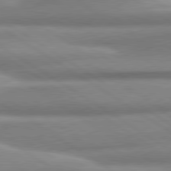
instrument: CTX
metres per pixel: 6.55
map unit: lApd
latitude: 80.7435
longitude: -178.1200
